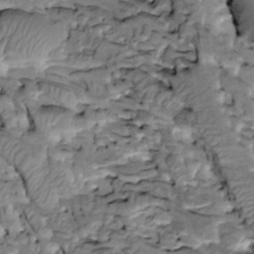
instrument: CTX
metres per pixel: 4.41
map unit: Htu
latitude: -2.8408
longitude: 150.1416
